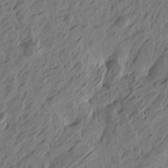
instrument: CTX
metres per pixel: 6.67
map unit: Htu
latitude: -5.2942
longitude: -179.1026
